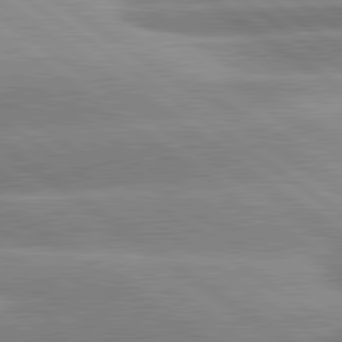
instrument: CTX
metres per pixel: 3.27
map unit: lApd
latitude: 81.3104
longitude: -157.1781
